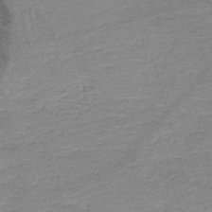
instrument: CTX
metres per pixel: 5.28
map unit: HNb
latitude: -48.8975
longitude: -42.4034
